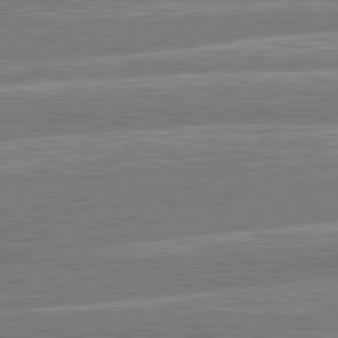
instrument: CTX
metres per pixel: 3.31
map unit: lApd
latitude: 80.7813
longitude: -131.6883
